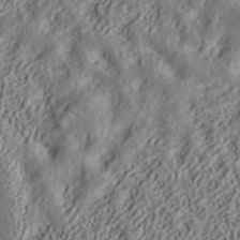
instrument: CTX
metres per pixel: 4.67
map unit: ANa
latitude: 39.6505
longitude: 28.2362
